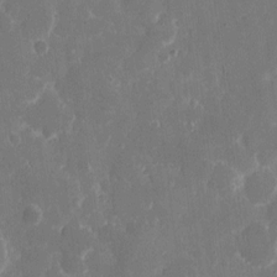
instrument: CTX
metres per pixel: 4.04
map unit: eHh
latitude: 8.8191
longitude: -69.1592
